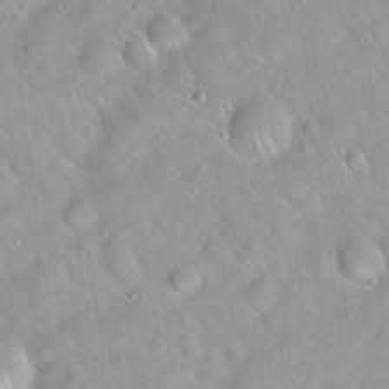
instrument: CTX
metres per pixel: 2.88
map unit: Hto
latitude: 20.5168
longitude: -52.8947
